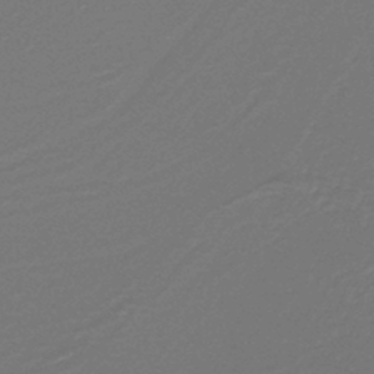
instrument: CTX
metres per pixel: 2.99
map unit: lHb
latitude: -38.7274
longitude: 55.2943
